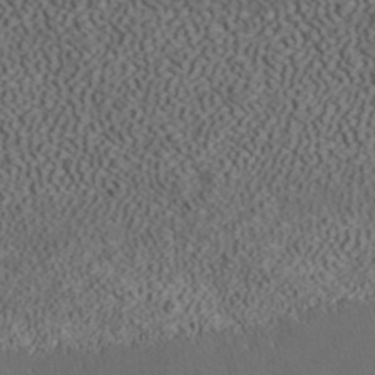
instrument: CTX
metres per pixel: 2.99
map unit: ANa
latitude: 37.1592
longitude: 20.1039
